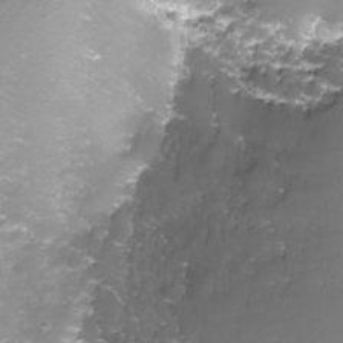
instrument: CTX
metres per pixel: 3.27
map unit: Nhe
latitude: -27.6721
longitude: -109.5749
